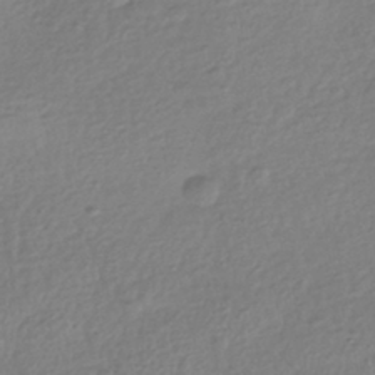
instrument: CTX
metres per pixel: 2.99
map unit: HNhu
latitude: -42.7274
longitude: 97.8989
